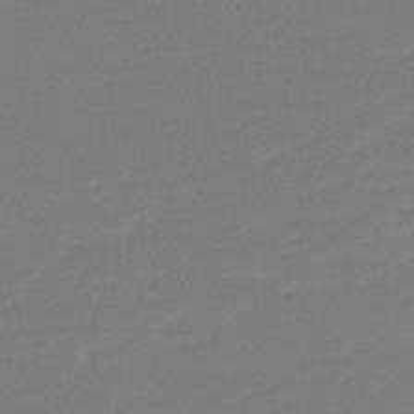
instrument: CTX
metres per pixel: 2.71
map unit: lHb
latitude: -44.2362
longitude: 61.7856
